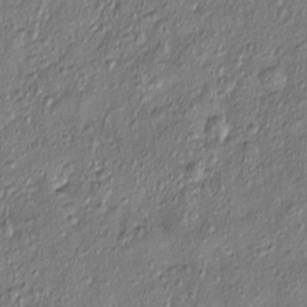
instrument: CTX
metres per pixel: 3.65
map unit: Htu
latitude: -7.8044
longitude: 176.6330
